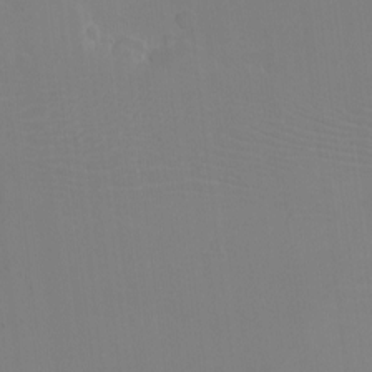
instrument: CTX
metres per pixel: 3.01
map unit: eHh
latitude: -5.9178
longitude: -83.0836
